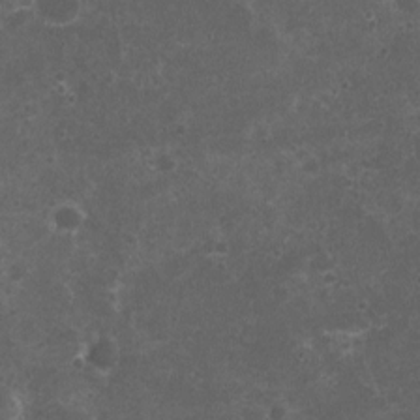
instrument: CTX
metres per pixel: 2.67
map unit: Nhu
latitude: 3.1781
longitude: -17.4615
